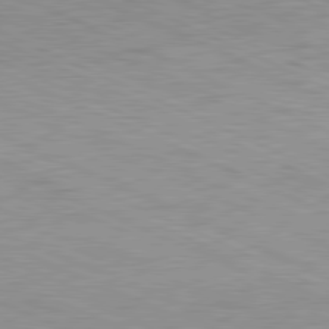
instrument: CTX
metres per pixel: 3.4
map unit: Ap
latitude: -81.9745
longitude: -72.2712
